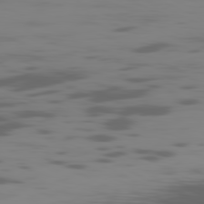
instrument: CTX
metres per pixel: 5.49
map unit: Ap
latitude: -81.0298
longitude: -62.1200
